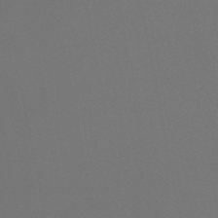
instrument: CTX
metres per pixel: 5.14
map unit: lHb
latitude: -47.8611
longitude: 68.9541
